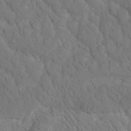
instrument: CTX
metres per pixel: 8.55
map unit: Htu
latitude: -0.8219
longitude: 174.4628
